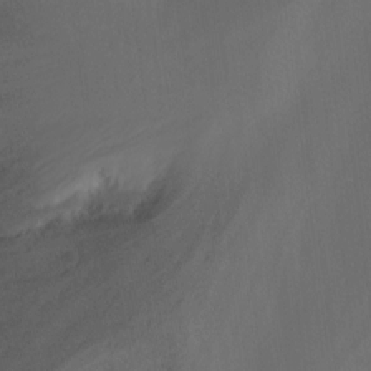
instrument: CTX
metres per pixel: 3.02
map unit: Nhu
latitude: -14.6141
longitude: -53.9150
